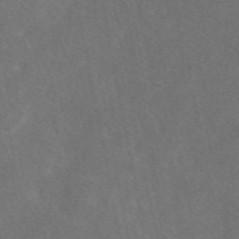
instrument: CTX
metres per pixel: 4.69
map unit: eAb
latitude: 47.9150
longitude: 116.9730
